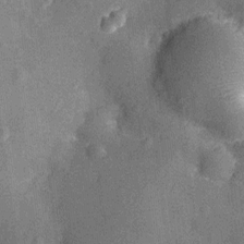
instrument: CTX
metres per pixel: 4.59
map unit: Ht
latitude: -12.1039
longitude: -23.7261
